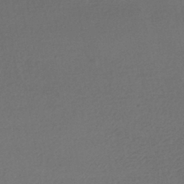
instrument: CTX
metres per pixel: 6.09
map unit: HNhu
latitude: -42.4251
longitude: 95.9556
